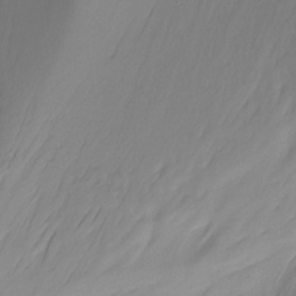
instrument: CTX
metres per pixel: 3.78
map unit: Ht
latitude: -12.9920
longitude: -45.1214
